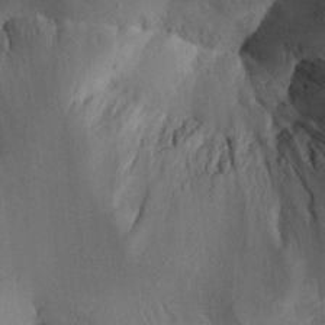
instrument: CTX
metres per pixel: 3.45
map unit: Aa
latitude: 25.7260
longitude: -128.5168
